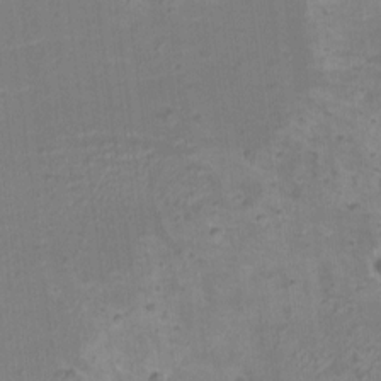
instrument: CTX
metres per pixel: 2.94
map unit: HNhu
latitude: 5.7261
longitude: 2.3117
